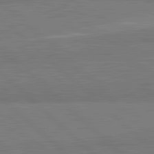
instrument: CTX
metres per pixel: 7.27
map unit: lApd
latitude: 82.0633
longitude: 162.3495
